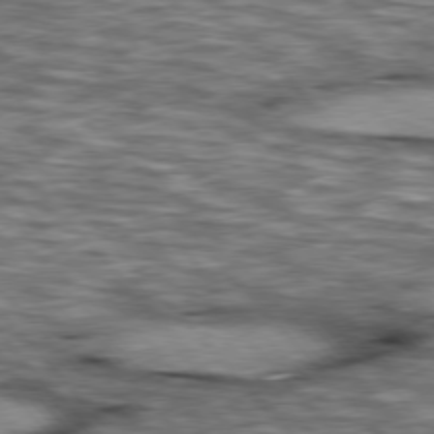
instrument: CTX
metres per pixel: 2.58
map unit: lApd
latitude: 76.7246
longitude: -49.4615
